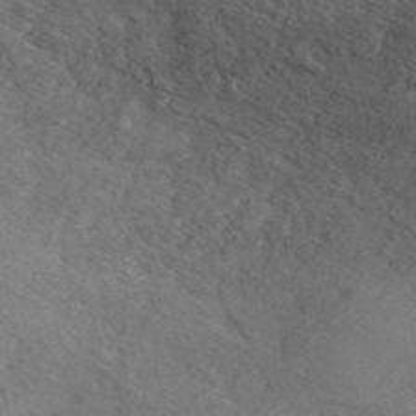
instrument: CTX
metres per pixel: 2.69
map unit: ANa
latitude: 46.4223
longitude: 27.0864
